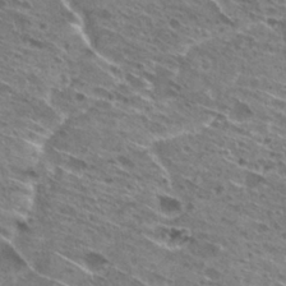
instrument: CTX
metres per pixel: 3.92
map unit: Hto
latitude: 27.4238
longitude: -45.6694
